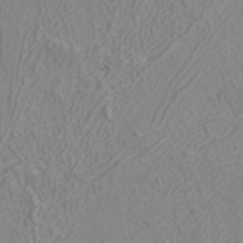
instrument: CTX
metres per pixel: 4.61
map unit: ANa
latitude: 40.3845
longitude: 22.7652
